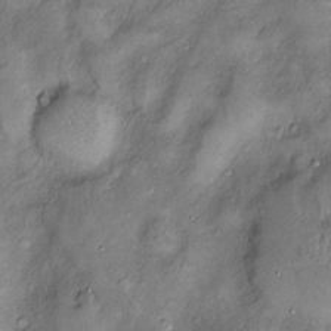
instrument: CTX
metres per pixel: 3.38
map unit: Htu
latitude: -6.6707
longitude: 160.0472
